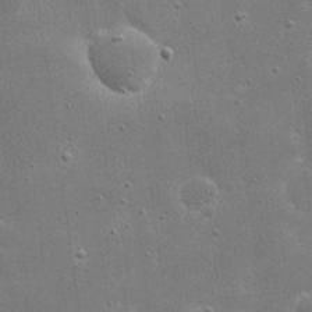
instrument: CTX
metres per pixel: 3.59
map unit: eHh
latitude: 21.6316
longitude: -67.3103
